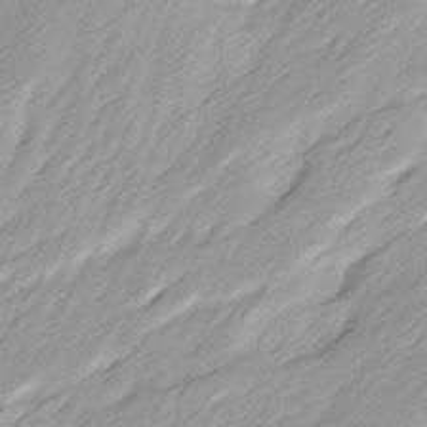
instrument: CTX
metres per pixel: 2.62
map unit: Ave
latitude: 15.5938
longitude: -136.4601
